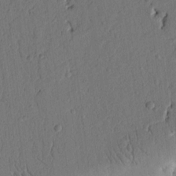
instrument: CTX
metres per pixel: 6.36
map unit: Ht
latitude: 9.6694
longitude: -77.6882
